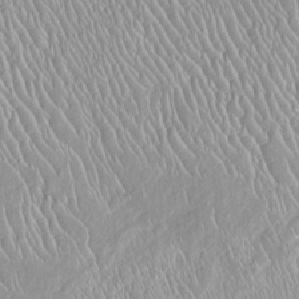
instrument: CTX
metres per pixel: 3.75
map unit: Htu
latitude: -6.5007
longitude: 152.3495
